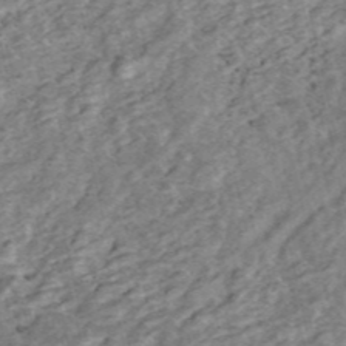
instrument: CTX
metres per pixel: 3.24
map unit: ANa
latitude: 45.2726
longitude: 25.1242
